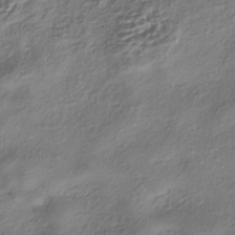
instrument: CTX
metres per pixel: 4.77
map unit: HNhu
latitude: -40.3873
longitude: 107.2754
